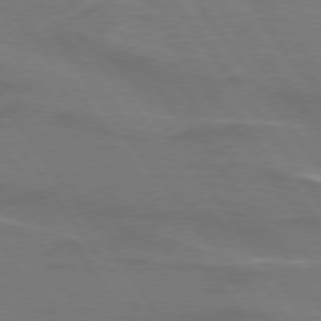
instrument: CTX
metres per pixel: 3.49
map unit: lApd
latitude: 75.0836
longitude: -61.8394
